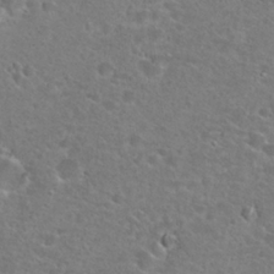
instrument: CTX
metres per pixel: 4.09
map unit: Hto
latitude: 25.1781
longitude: -49.4048
